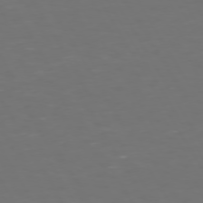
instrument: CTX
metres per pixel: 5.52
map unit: Hpe
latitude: 72.1011
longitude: -126.5357
